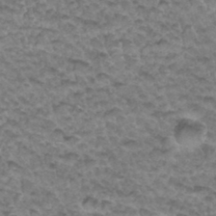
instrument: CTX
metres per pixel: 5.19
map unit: Hto
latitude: 34.2333
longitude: -47.6883
